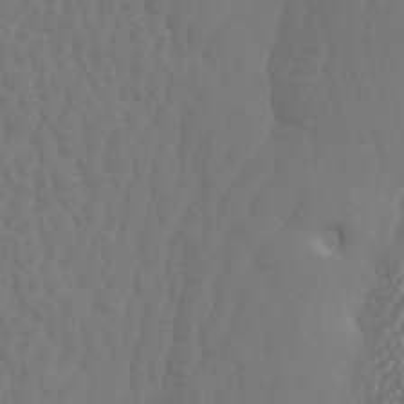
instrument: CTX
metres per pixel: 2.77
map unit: Htu
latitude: -3.9367
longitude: -72.5168
